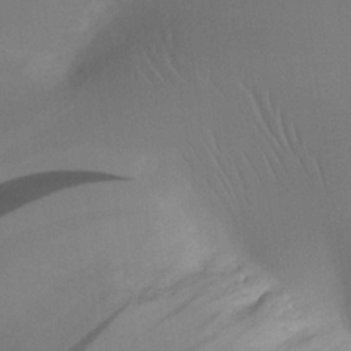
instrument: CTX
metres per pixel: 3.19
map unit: Aa
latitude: 25.7638
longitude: -133.7072
